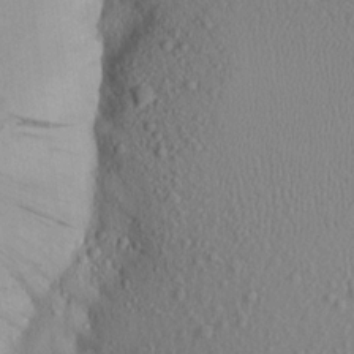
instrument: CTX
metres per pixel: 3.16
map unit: Aa
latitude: 16.7057
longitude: -144.1578
